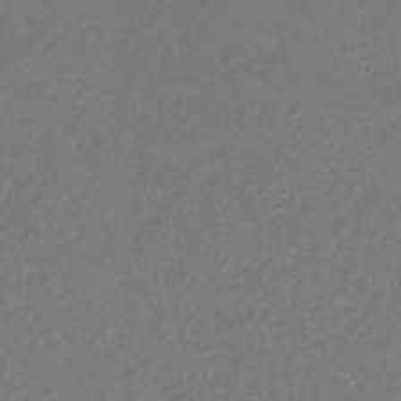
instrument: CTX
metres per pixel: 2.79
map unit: eHb
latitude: -31.0864
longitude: 68.3117
